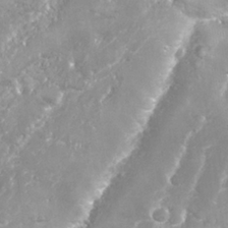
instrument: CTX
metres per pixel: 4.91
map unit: Nhu
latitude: 26.5735
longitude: -60.8569
